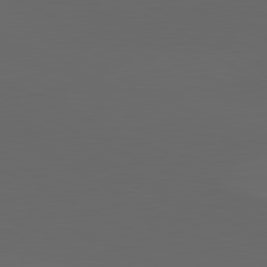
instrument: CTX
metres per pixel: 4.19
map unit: lApd
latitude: 82.0444
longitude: 130.6140
